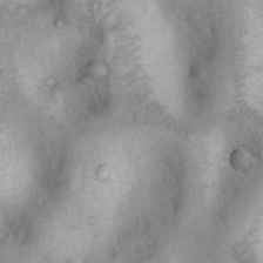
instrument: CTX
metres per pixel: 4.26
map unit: Nhu
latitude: 7.8772
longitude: -23.5938
